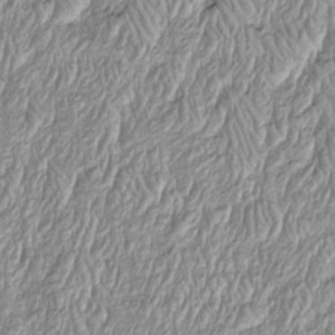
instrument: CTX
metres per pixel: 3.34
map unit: Htu
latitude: -4.2550
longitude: 158.7463
